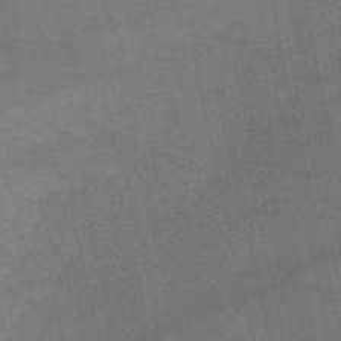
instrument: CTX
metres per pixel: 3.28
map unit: HNb
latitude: -52.9352
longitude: -41.2725
